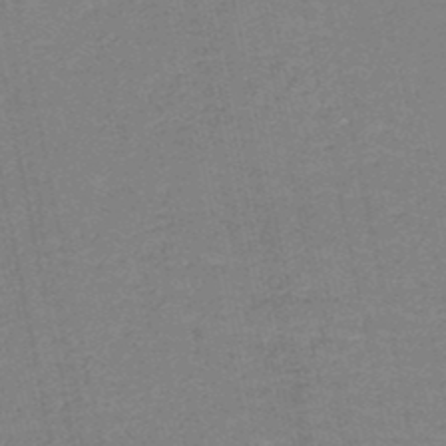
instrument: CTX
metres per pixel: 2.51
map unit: HNb
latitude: -49.9556
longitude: -48.8758
